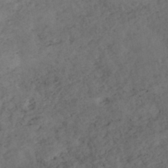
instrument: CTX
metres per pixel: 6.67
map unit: eHh
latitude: -42.8408
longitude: -33.8016
